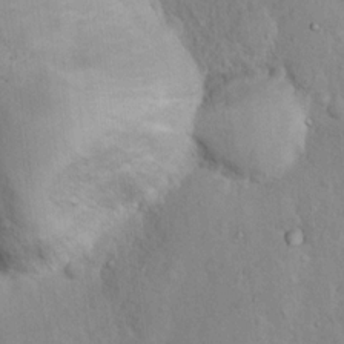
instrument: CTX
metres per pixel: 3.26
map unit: Nhu
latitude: 11.5371
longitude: -26.9703
